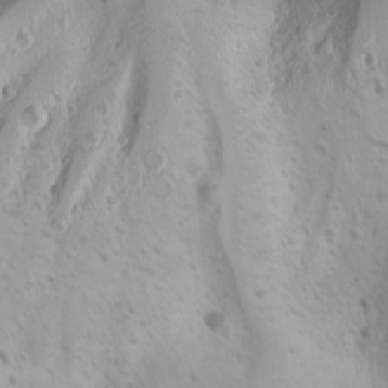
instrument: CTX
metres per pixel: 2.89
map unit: Nhu
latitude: -4.3306
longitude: -86.8191
